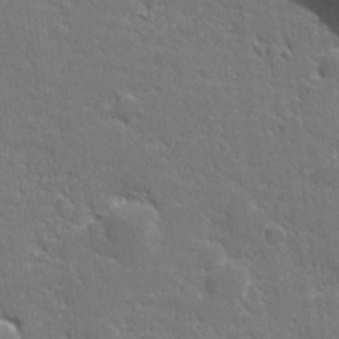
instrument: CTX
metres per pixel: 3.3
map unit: lHvf
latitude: 26.5546
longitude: 142.2361
